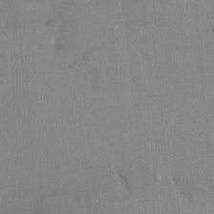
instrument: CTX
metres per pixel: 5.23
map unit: Ht
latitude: -2.5573
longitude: -14.9892
